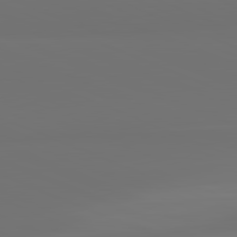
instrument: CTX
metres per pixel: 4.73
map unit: lApd
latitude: 81.9528
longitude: 155.4644
